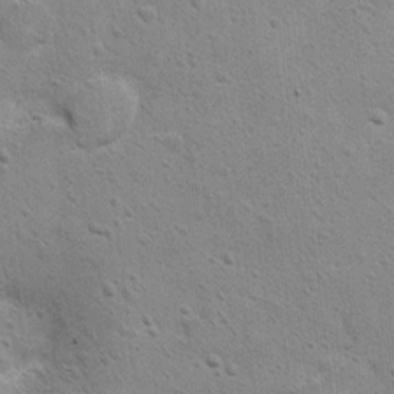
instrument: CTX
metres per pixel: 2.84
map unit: Hto
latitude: 11.3104
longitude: -36.9702
